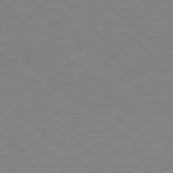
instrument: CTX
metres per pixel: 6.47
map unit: Hpe
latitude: 78.1767
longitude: -161.7638
